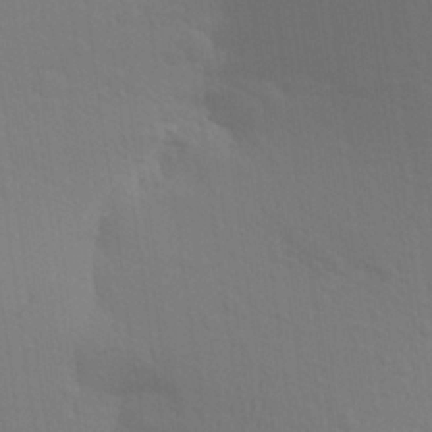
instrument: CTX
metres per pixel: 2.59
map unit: Aa
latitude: 26.5546
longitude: -145.7449
